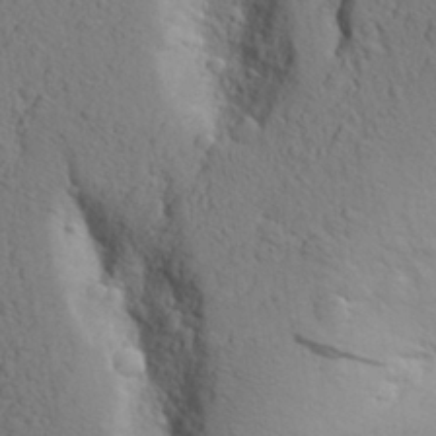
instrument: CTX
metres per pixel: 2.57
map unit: Aa
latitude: 27.9150
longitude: -148.4979
